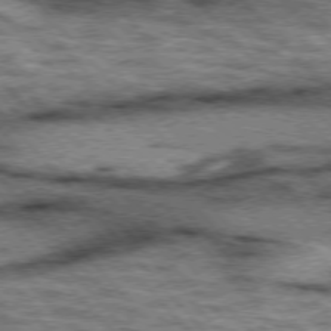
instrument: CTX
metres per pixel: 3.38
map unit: lApd
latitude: 75.8772
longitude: -50.1011
